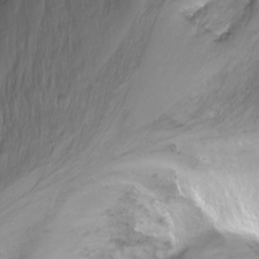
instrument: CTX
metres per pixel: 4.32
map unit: Nhu
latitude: -12.7841
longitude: -60.2144
